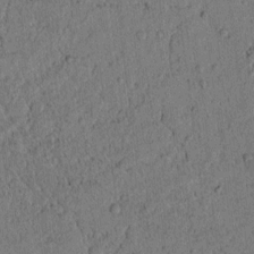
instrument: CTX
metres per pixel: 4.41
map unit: lAvf
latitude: 5.1025
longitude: 158.4817
